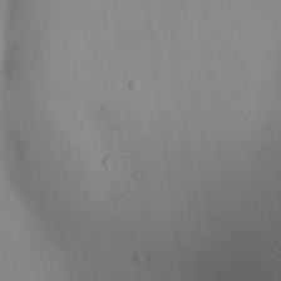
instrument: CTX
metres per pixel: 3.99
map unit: Aa
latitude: 25.7260
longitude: -137.7261
